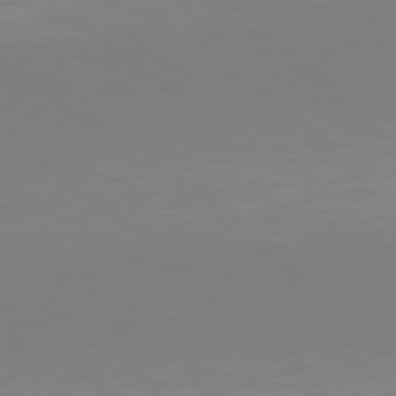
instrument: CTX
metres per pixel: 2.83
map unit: Hpe
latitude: 78.2523
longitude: -134.4790
